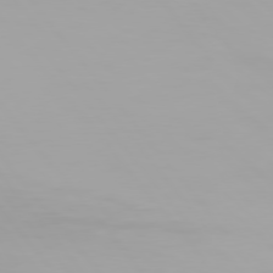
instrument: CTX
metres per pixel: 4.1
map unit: Hpe
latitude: 77.2537
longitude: -165.1970
